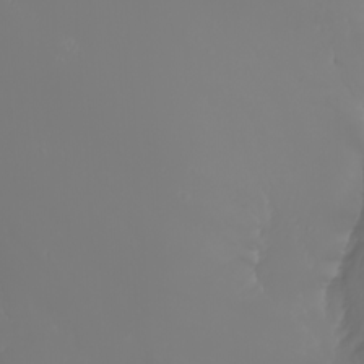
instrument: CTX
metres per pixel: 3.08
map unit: Nhu
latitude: -7.3509
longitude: -83.9528
